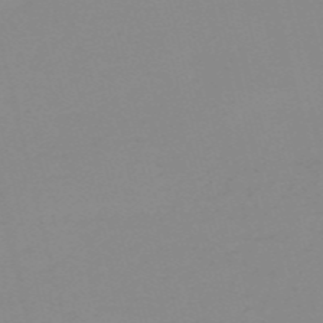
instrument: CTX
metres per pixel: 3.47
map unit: HNb
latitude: -56.0283
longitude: -42.7813
